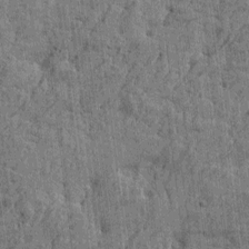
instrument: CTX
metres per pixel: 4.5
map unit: Htu
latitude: -5.5777
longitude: -179.3104
